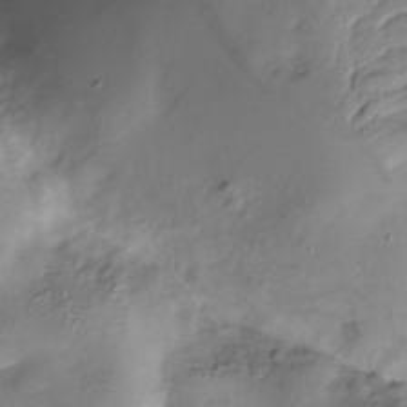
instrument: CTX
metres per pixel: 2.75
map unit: Hve
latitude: -30.2928
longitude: 90.4251
